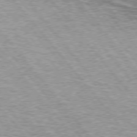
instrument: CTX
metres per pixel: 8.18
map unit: lApd
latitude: 74.9136
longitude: -77.0080
